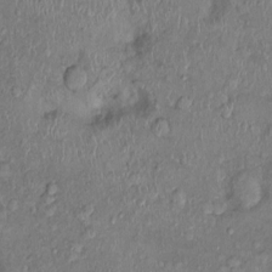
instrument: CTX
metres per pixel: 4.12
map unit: Nhu
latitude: 0.6868
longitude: -14.4034
